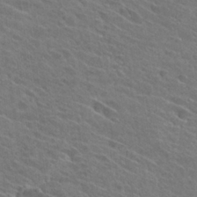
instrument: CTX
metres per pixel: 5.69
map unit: Hto
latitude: 26.3845
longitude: -41.6882
